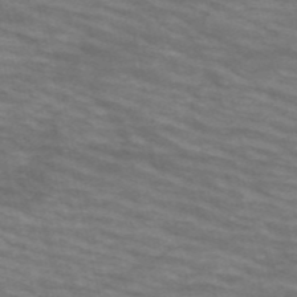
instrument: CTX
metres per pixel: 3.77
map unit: HNb
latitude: -53.7288
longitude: -44.7813
